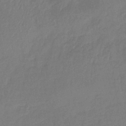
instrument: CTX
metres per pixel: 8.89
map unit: lHb
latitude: -38.7085
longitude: 61.8044
